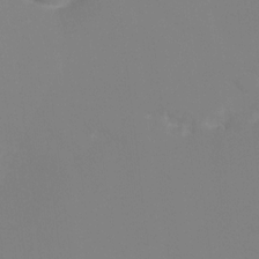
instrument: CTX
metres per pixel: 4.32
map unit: Ht
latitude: 0.8758
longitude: -33.8961
